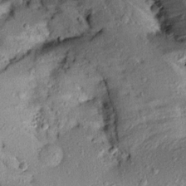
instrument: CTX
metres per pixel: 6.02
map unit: Aa
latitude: 13.9339
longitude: -144.6490
